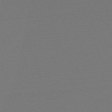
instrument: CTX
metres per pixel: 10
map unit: eHb
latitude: -48.3496
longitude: 88.2550
